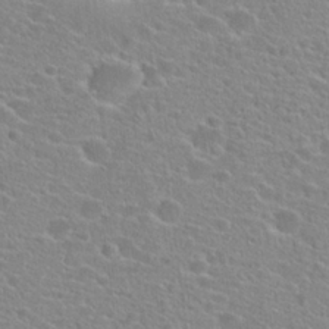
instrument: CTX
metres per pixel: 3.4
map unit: Hto
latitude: 24.0633
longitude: -44.7246
